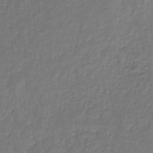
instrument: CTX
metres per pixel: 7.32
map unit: eHb
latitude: -30.6707
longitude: 71.7856
